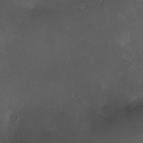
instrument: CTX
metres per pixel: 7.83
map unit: HNhu
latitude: 5.1592
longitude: 8.2550
